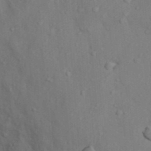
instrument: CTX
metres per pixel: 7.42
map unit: Nhu
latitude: 10.4223
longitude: -27.7639
